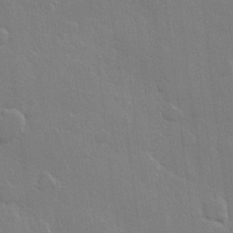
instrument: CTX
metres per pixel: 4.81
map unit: Hve
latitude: 22.5546
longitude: 148.6519
